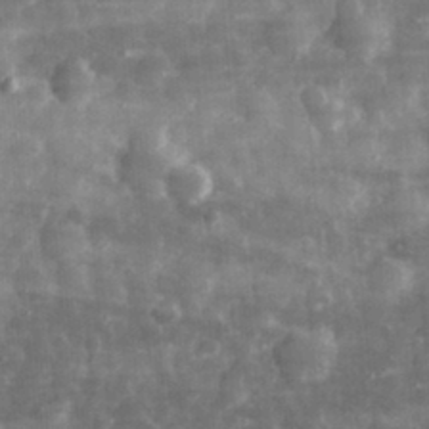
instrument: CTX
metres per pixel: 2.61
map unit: eHh
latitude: 31.5938
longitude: -71.4993
